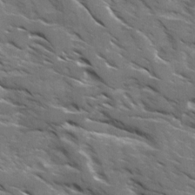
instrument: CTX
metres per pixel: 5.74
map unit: Ave
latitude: 17.8772
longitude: -130.8191
